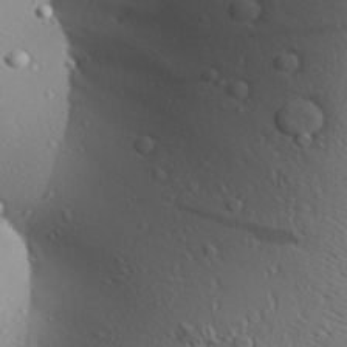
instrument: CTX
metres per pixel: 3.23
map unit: Aa
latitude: 26.9703
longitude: -136.1389
